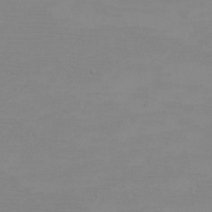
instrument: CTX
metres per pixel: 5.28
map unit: eHh
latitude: -5.1431
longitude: -83.4804
